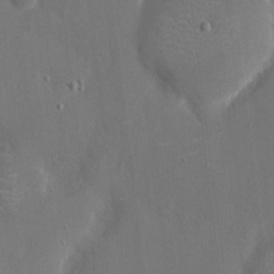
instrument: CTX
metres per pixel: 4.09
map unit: eHh
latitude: 6.6113
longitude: -68.4979
